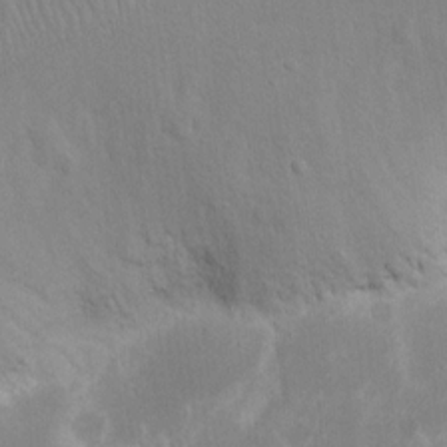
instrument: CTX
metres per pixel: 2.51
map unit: eHh
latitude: 14.8947
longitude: -71.6883
